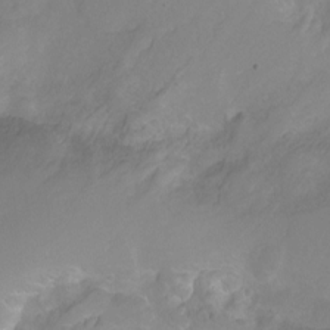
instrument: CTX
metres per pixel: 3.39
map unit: Nhu
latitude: -7.5210
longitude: -40.1388
